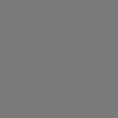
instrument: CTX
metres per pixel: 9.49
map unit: Hpe
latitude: 78.4034
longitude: -162.9514
